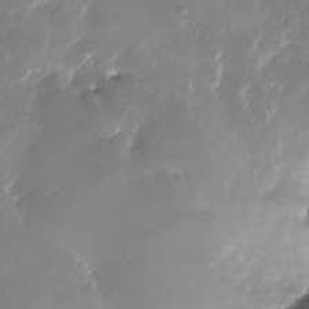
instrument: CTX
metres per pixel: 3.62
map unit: Nhu
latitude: -26.6140
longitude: -73.1404
